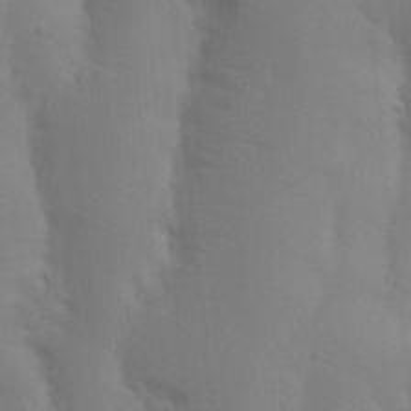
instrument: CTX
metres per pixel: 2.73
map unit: Nhu
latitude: 19.5749
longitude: -73.4994
